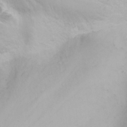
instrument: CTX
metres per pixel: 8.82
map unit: Nhu
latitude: -3.0297
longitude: -73.3860
